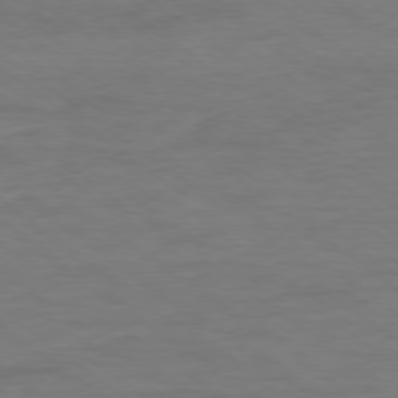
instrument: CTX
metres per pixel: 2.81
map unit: Ap
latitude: -79.0108
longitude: -88.7625
